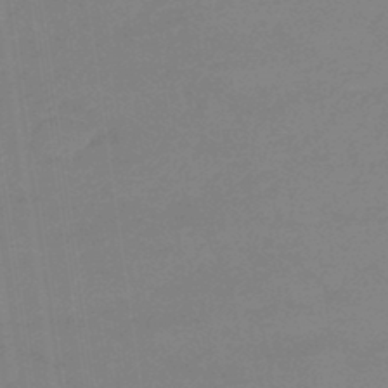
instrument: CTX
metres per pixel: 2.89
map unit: eHb
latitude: -45.0298
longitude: 86.2362
